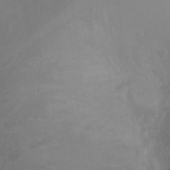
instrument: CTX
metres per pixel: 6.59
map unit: Ht
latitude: -0.7653
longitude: -16.3089
